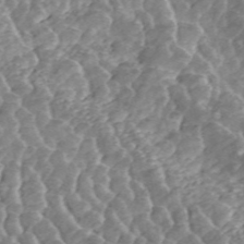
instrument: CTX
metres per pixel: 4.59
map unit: ANa
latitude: 45.4804
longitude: 25.2943
